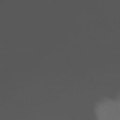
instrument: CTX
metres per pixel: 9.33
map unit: Nhe
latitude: -32.3307
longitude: -117.8583
